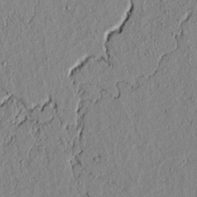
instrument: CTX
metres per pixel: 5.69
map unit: lAvf
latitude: 6.8758
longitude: 167.4832
